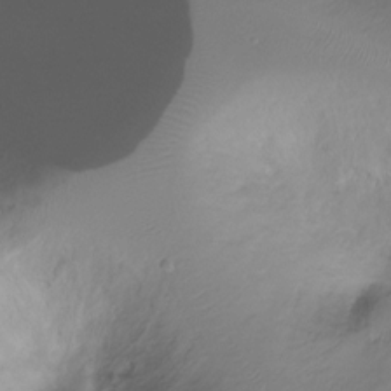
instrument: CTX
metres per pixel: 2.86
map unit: Ht
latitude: -16.7275
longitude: -45.1025
